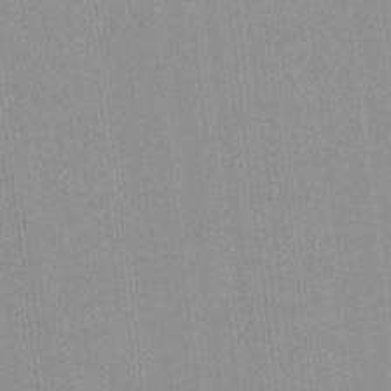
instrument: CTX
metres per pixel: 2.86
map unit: lHvf
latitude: -13.4832
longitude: -103.1592
